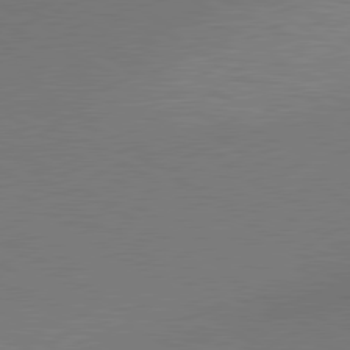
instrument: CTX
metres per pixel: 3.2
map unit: lApd
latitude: 80.1578
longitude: 129.2943
